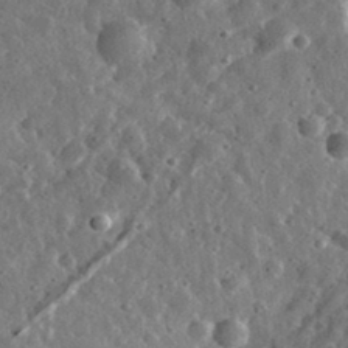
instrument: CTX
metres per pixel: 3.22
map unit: eHh
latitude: 33.7828
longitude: -79.2726
